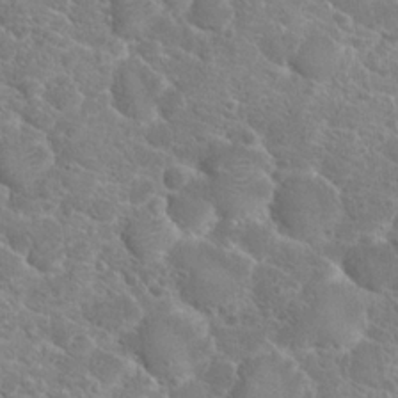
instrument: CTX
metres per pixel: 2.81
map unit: Hto
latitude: 19.1592
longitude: -36.8380
